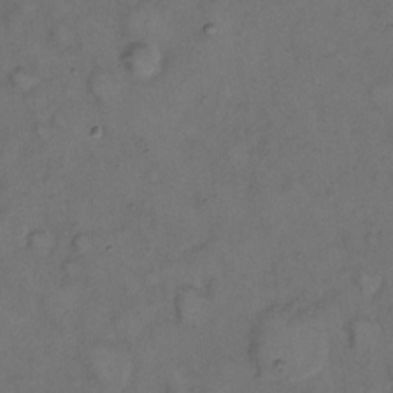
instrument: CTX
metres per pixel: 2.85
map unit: eHh
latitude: 8.5546
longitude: -62.4979
